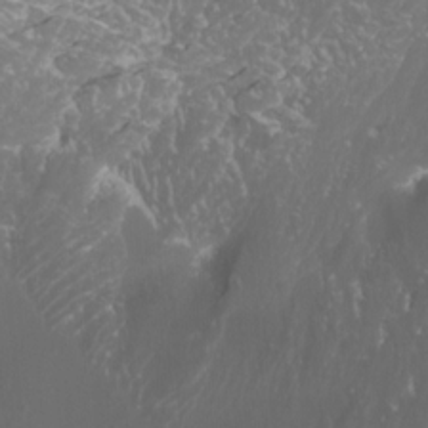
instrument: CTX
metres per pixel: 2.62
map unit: Nhu
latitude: -10.1984
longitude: -69.4993
